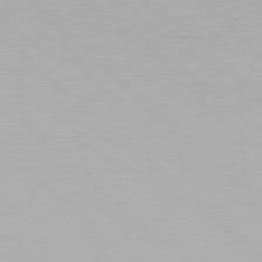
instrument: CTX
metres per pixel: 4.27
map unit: Hpe
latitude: 77.9150
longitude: -132.7813
